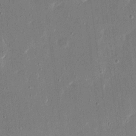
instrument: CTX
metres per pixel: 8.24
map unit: eHh
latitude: 16.5168
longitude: -70.4412
